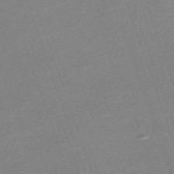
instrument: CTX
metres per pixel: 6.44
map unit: eHh
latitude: -64.5574
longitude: 50.9353
